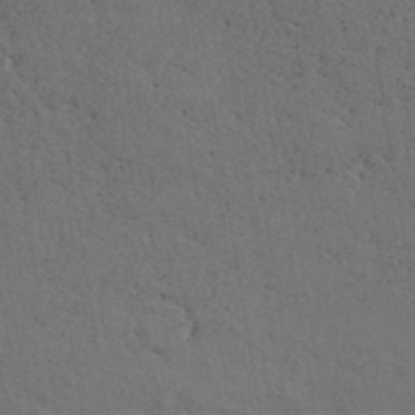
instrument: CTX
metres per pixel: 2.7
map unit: ANa
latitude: 39.0269
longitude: 24.8597
